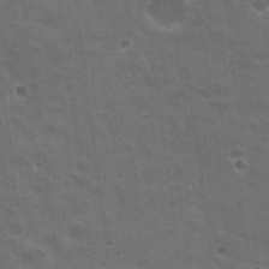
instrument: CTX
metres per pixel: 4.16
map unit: Nhu
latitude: 19.2915
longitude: -30.2334
